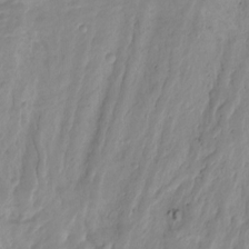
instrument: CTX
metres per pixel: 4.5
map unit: Nhu
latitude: -8.5385
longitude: -44.3278
